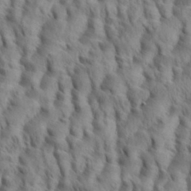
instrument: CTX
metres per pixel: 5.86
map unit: eHh
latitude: 34.9513
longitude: -138.3845
